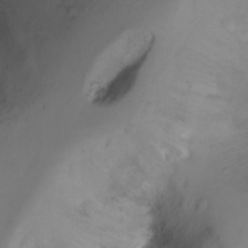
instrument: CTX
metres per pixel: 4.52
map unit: Ht
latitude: -3.9745
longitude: -29.0458
